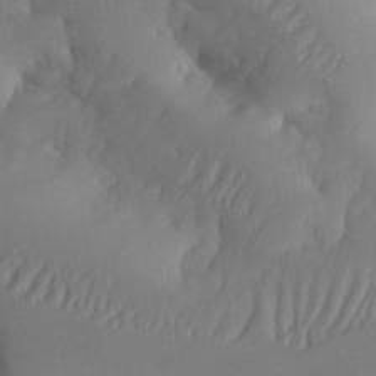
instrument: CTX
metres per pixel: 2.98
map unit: Aa
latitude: 26.4979
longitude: -128.7813
